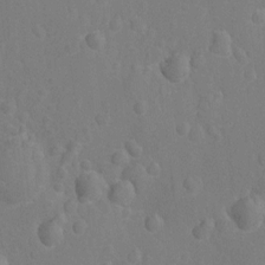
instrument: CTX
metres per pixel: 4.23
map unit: Nhu
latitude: -14.4629
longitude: -25.5371
